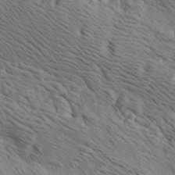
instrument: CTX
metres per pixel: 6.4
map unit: lAa
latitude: 19.3103
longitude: -139.9717
